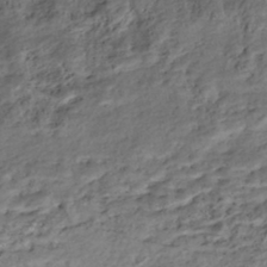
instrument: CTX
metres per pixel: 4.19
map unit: Nhe
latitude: -46.2928
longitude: 153.3320
